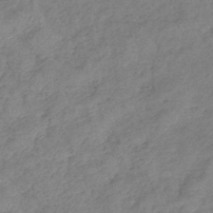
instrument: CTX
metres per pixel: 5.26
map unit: eHb
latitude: -41.4454
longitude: 80.5385
